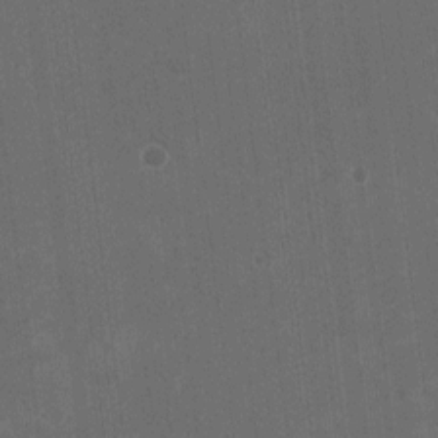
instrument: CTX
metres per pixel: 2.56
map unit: HNhu
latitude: -3.0864
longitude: -3.7449
